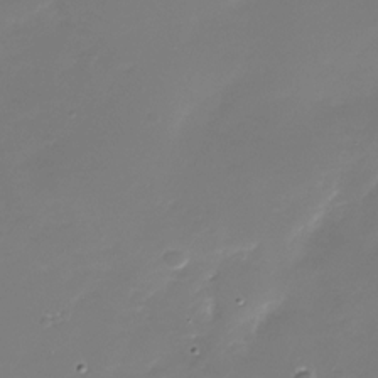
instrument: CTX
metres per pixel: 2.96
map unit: Nhu
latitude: -28.7274
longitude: -67.6127
